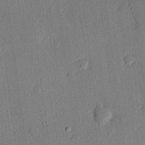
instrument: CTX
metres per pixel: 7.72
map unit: eHh
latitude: 25.2914
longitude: -80.9703
